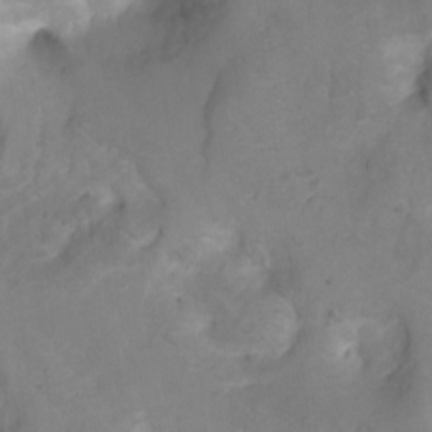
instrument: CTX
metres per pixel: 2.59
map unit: Hto
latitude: 2.5545
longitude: -36.0633
